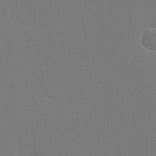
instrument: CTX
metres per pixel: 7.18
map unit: eHh
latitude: 19.2159
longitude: -69.4804
